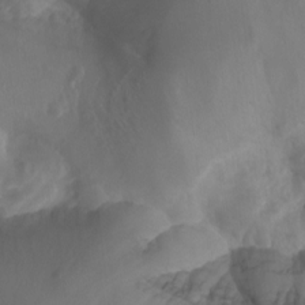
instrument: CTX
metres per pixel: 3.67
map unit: Aa
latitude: -12.9542
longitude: -68.4979
